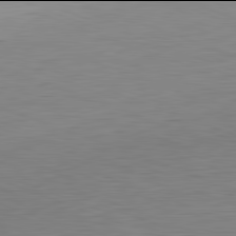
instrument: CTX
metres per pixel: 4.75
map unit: Hpe
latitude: -82.0094
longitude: 9.7100
